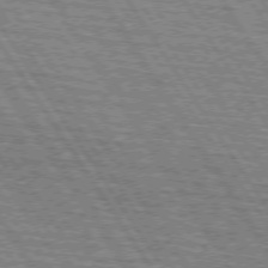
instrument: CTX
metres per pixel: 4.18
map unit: lApd
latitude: 73.9717
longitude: -77.7827
